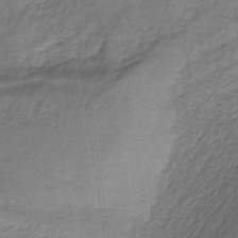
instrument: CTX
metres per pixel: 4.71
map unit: lHb
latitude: -35.5588
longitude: 71.2376
